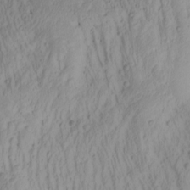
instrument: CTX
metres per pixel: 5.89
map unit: Nhu
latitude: -1.4266
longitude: -74.5168
